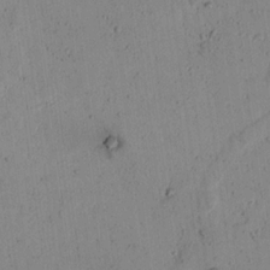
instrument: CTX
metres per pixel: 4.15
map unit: lAvf
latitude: 7.3482
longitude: 169.2942
